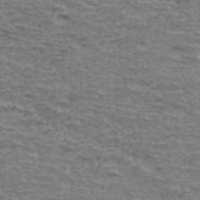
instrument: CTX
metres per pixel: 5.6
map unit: Hto
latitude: 35.6127
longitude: -44.9702
